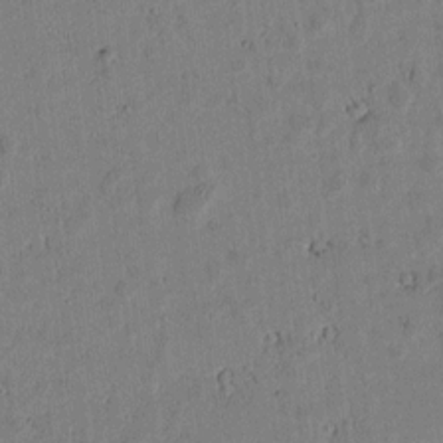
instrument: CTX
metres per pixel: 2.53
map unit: lAvf
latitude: 5.7639
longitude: 168.9919
